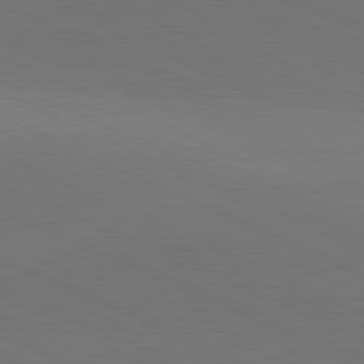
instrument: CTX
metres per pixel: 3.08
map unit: lApd
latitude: 81.3104
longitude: 136.9730
